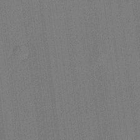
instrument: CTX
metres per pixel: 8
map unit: lHvf
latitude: 20.7624
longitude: 141.7855
